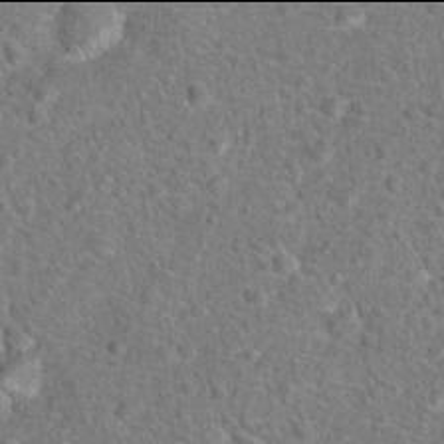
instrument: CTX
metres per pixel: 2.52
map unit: Hto
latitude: 17.9906
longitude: -42.5357
